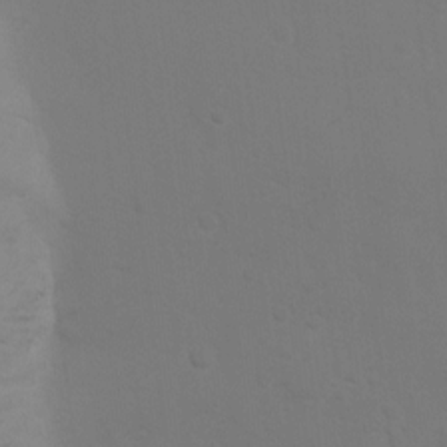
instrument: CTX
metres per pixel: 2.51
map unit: Ht
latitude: 2.1011
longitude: -23.2348
